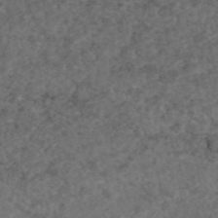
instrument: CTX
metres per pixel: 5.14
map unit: eAb
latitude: 45.8205
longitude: 114.3684
